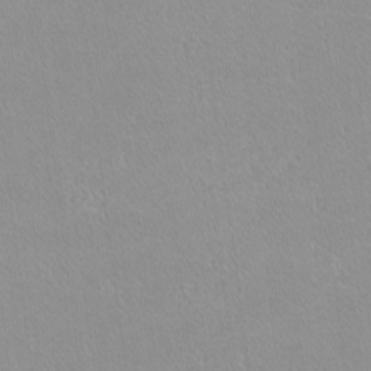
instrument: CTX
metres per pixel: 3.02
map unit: lHvf
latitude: -12.0850
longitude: -105.1026
